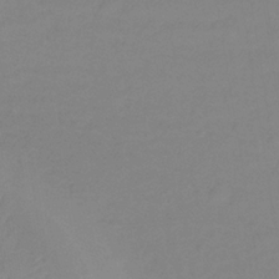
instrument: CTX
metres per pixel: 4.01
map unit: lHb
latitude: -32.9353
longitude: 67.0675
